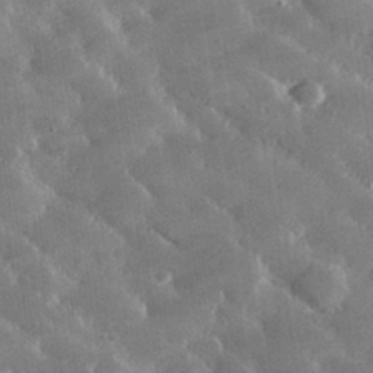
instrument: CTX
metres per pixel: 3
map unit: lHvf
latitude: 32.1200
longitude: -91.9150
